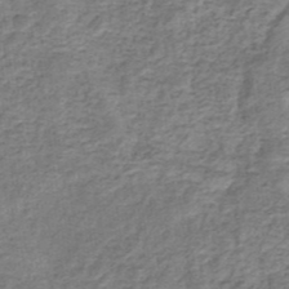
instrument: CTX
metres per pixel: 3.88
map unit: eHb
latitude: -34.1795
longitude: 75.7289
